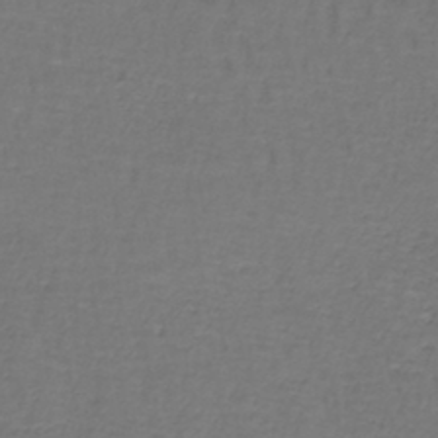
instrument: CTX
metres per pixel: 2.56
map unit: lHb
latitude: -43.3698
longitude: 57.4832
